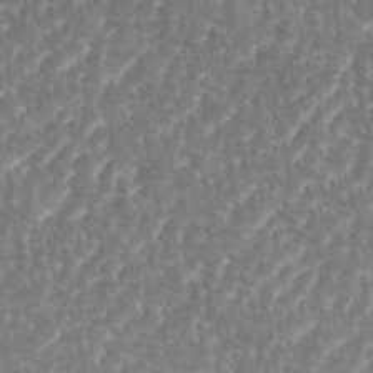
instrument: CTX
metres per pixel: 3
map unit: eHh
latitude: 35.1025
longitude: -134.6112
